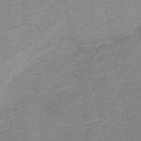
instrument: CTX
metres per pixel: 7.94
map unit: lHb
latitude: -40.3684
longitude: 53.9556
